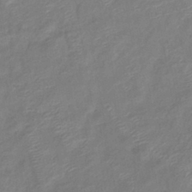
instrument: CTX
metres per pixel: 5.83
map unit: lHb
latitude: -40.5574
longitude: 77.9745
